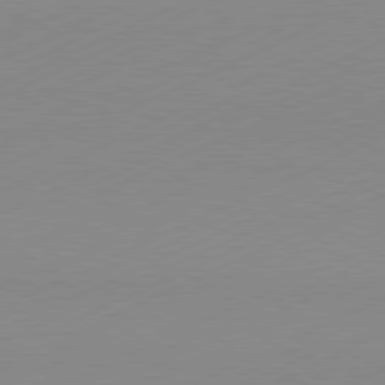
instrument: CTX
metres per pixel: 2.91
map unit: Hpe
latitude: -82.0850
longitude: 12.2173
